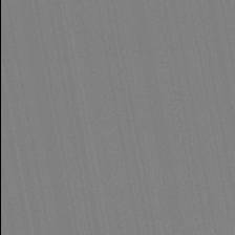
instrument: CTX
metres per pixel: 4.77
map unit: lHb
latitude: -46.5007
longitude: 78.0094
